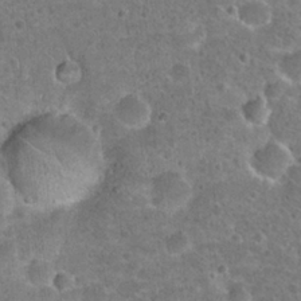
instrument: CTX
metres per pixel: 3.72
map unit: Hto
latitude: 22.3278
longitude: -48.1011
